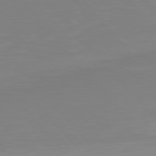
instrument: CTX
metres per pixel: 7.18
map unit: Hpe
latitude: 77.2915
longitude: -173.5560
